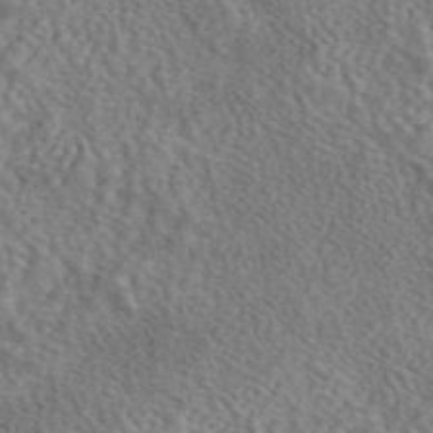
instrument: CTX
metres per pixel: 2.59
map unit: eAb
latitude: 43.1970
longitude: 109.2754
